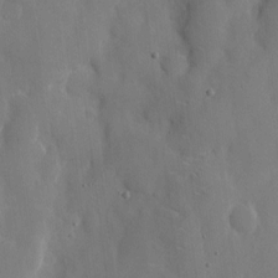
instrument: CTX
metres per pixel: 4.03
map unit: eHh
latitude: 7.3860
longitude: -68.5546
